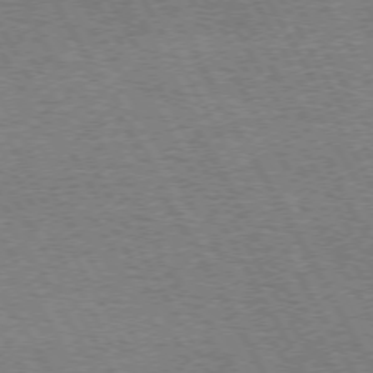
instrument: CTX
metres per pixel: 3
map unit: Hpe
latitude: 72.4790
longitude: -128.3845
